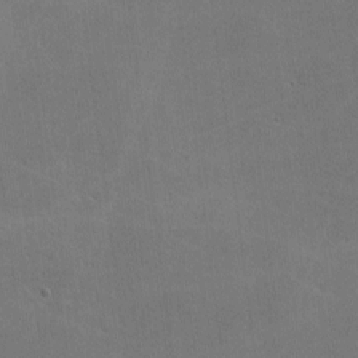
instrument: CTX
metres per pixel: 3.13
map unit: lHvf
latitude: -9.1809
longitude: -102.0444
